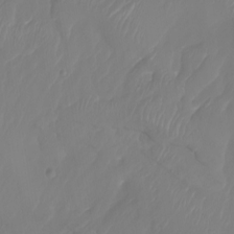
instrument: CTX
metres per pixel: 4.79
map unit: Nhu
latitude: -8.1984
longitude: -81.2348
